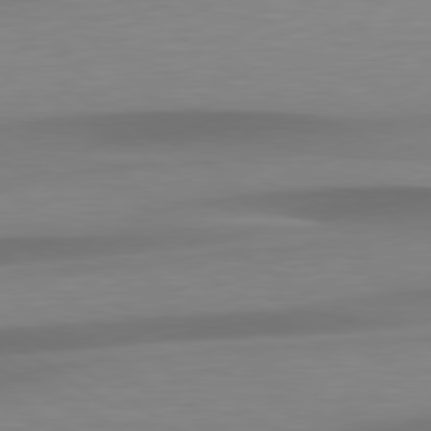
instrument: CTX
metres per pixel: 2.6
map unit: lApd
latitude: 79.3482
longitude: -92.5923
